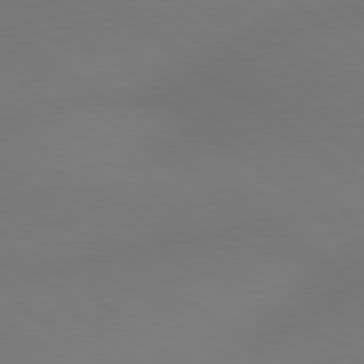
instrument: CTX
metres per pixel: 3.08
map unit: Hpe
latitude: 78.8758
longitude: -150.7435
